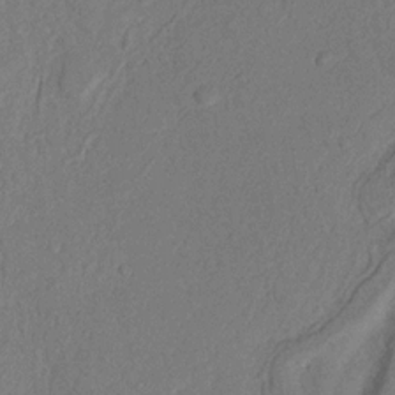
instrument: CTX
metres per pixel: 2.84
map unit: Nhu
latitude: 19.3670
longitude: -76.9891
